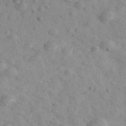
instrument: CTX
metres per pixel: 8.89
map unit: Ave
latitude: 40.8002
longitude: -110.6302
